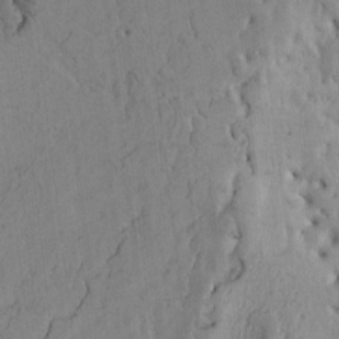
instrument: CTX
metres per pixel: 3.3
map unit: Htu
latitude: -3.3887
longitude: 168.1227
